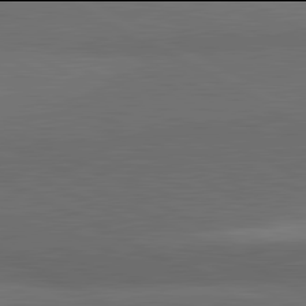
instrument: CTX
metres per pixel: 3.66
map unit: lApd
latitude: 81.9906
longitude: 159.6154
